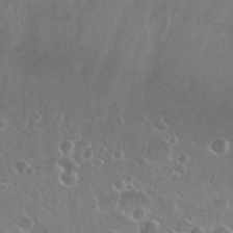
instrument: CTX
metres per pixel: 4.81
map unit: Nhu
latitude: 26.9514
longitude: -51.7638
